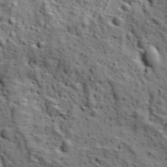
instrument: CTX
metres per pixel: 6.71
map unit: Ave
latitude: 11.6694
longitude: -105.2348
